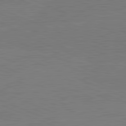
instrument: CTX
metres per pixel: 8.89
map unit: lApd
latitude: 82.1955
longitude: -156.3467
